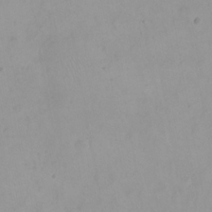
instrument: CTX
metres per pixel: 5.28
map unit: Nhu
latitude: 24.1955
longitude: -62.0444
